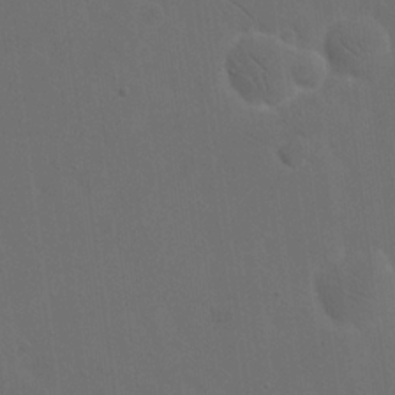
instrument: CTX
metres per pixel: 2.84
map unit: eHh
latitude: 18.9891
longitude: -66.3278
